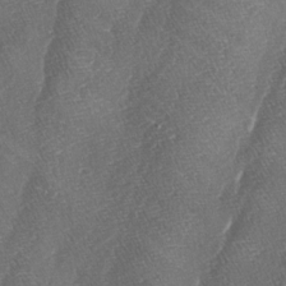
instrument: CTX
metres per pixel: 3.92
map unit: lAa
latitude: -4.7841
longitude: -129.7638
